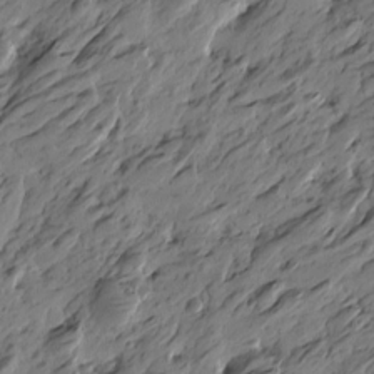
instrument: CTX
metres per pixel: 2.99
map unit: Htu
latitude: -5.7288
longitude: -178.6491
